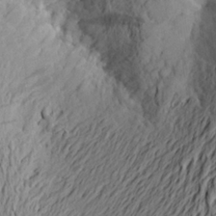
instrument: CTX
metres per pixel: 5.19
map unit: Aa
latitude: 24.3845
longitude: -149.8017
